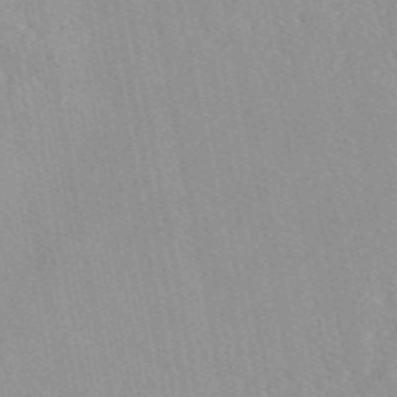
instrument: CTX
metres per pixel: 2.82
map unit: eAb
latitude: 46.7247
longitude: 113.2187
